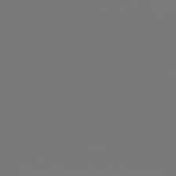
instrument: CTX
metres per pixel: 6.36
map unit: lApd
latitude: 81.2537
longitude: -148.3278
